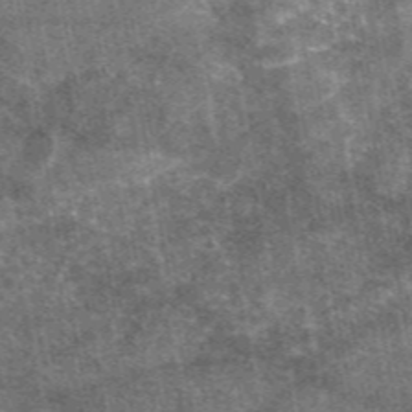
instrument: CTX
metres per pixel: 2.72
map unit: eAb
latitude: 47.4427
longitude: 122.3495
